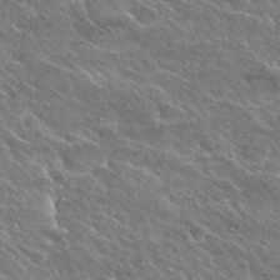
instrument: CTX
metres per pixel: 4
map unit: Hto
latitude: 27.2915
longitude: -39.4048
